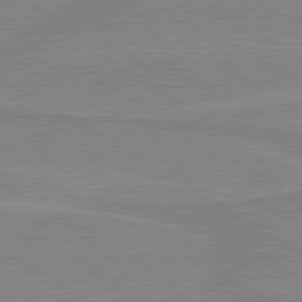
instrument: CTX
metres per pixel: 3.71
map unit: lApd
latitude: 80.1767
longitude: 169.1809
